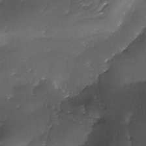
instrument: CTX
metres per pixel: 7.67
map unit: Ave
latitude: -10.1228
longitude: -122.5357
